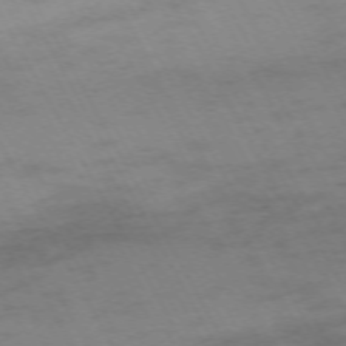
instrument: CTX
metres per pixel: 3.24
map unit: Hpe
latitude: -72.2928
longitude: 8.5763
